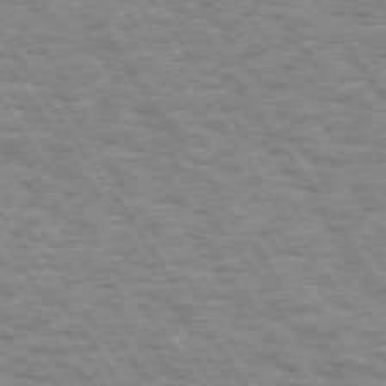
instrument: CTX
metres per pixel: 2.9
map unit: Hpe
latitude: 73.6127
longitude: -138.9703
